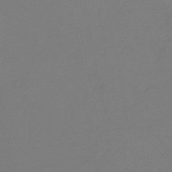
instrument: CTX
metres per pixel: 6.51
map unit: HNb
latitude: -47.1053
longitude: 57.4832
